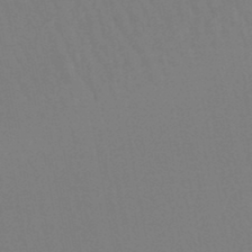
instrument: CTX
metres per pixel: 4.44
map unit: lHb
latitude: -46.1605
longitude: 77.6911
